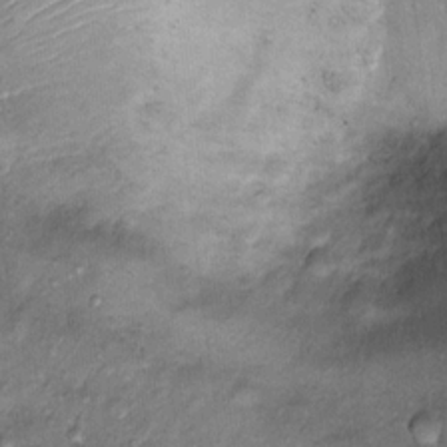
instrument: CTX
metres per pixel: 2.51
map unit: Ht
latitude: 13.1592
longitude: -40.6868
